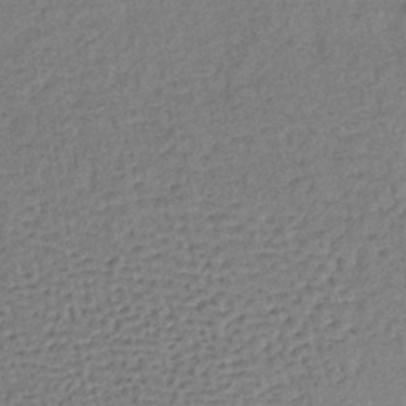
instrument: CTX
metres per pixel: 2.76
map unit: lHb
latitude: -38.0850
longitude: 63.3698
